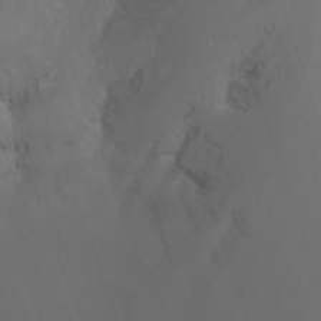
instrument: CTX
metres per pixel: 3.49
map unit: Nhu
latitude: -14.4818
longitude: -54.4979
